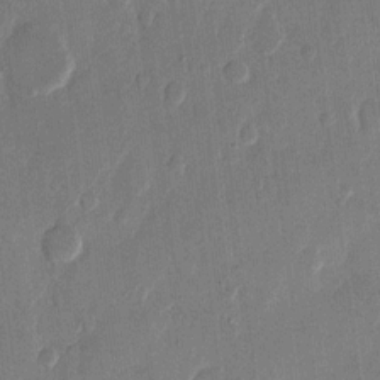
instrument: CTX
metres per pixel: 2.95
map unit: eHh
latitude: 13.0837
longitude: -68.8002
